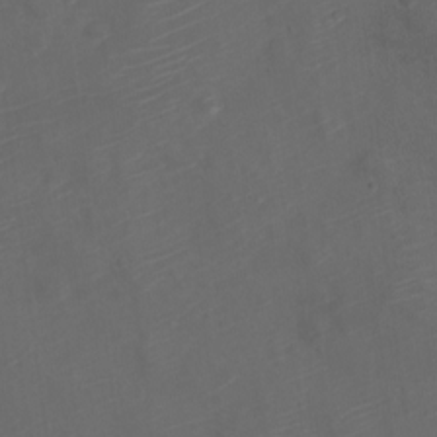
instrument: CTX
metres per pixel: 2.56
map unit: Nve
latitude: -20.0283
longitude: 106.4251
